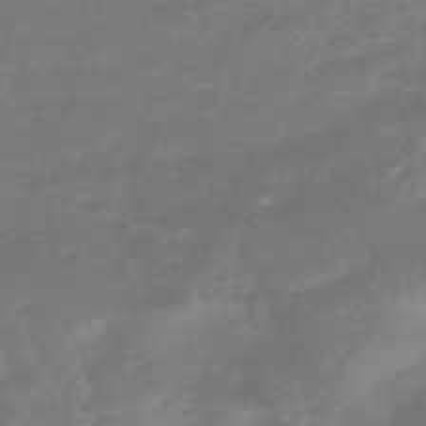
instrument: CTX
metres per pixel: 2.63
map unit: HNhu
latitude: -46.0472
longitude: 90.2362
